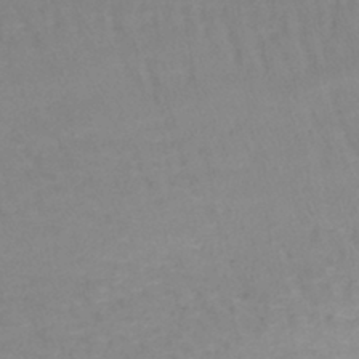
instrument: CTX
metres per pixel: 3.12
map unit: lHb
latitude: -42.1794
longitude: 59.4265
